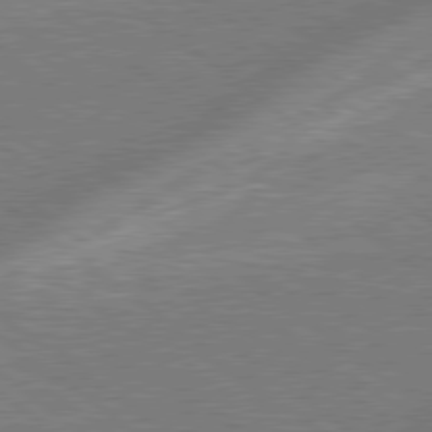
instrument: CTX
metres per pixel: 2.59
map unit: lApd
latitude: 79.0648
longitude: -170.7624
